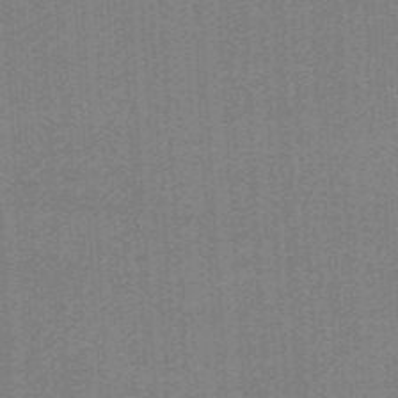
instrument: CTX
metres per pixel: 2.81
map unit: HNb
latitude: -38.5385
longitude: 53.7099
